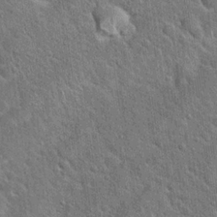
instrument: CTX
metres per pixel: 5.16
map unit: Hto
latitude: 21.1592
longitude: -51.7638
